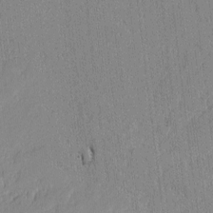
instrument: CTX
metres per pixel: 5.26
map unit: lAvf
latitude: -0.2929
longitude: -106.9325
